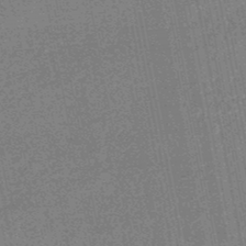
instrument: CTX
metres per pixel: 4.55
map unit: HNhu
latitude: -48.0472
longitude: 99.2754
